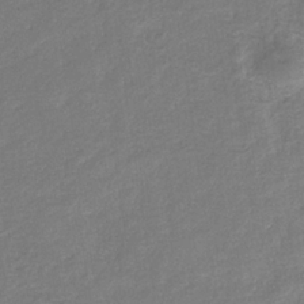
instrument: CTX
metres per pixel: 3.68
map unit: eHb
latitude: -33.8045
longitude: 75.3699
